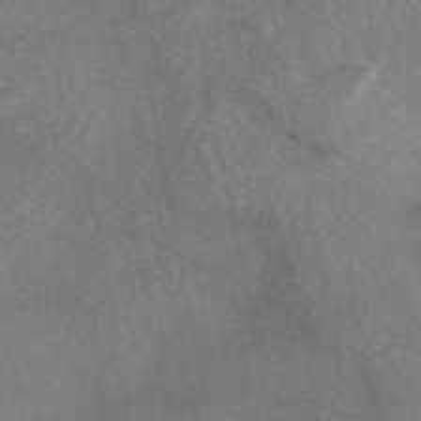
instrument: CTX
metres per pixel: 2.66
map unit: eAb
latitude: 49.1025
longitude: 121.2565
